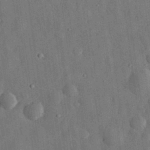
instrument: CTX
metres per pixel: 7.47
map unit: eHh
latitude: 30.8191
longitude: -74.1578
